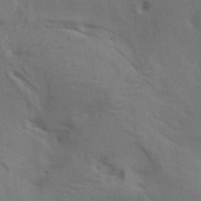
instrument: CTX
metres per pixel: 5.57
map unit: lAa
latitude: 19.0836
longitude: -139.0647
